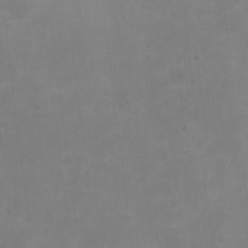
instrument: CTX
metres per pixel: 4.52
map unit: Nhe
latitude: -1.6722
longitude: -59.0081
